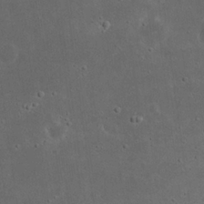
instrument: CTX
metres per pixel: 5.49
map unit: eHh
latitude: 23.3671
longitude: -69.8583
